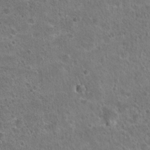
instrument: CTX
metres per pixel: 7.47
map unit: Hto
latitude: 21.6694
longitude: -48.8002
